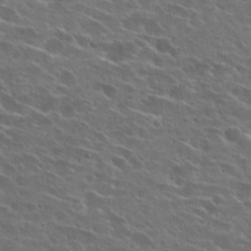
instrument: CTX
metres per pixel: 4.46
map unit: Hto
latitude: 26.8758
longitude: -45.3481
